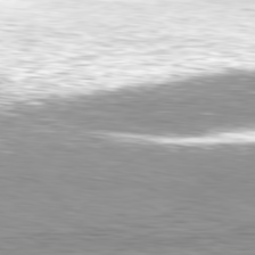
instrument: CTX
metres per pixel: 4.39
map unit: Hpe
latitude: -81.0865
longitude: 18.8030
